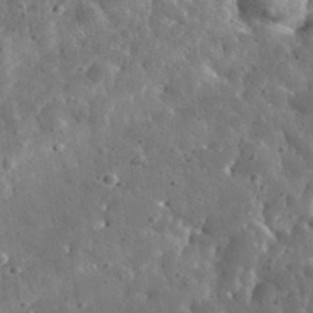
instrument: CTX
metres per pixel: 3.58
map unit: eHh
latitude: 33.4804
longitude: -78.8380
